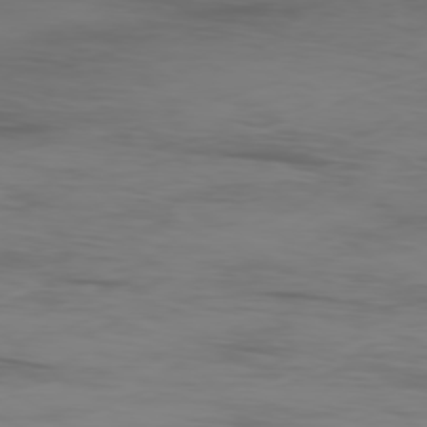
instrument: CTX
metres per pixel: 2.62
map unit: Ap
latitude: -78.9919
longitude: -71.2159
